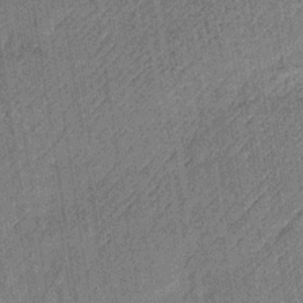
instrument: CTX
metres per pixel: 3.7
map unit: lHb
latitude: -35.4265
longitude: 63.9178
